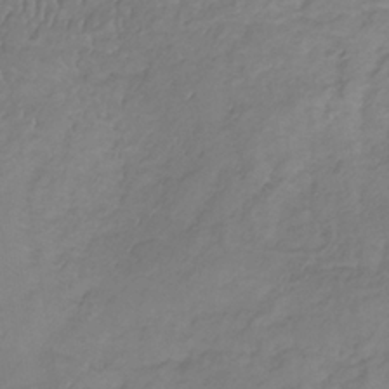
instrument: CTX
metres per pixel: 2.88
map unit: lHb
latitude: -31.1620
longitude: 65.8234
